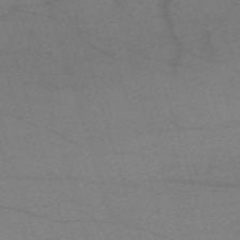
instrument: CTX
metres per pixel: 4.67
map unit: eHh
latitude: -61.5588
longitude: 54.4629
